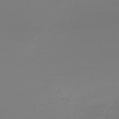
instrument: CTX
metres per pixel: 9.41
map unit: lHb
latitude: -45.3888
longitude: 64.4251
